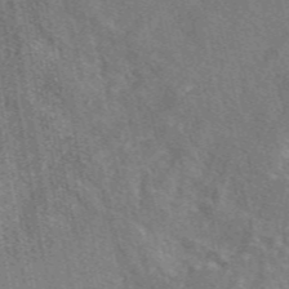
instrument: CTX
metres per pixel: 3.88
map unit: eAb
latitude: 48.6868
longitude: 112.1606
